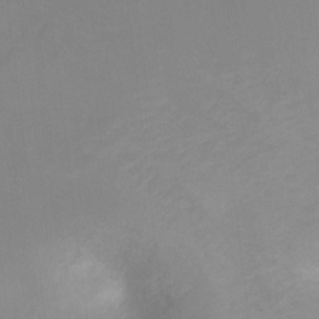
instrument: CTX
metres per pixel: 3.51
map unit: Ht
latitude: -8.2172
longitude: -24.8191
